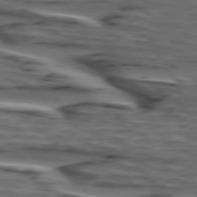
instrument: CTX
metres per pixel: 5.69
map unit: lApd
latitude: 75.2348
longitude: -71.3293
